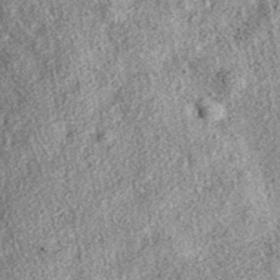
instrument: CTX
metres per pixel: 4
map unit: eAb
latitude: 38.2333
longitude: 108.9731
